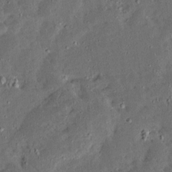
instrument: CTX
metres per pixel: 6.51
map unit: Ave
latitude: 14.7625
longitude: -138.6490
